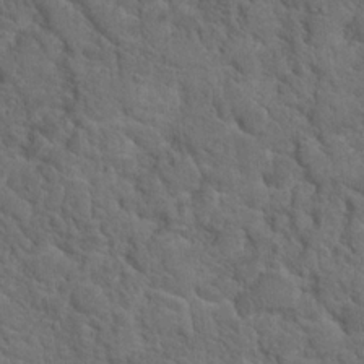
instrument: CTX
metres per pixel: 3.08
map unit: Hto
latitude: 19.2915
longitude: -34.9324
